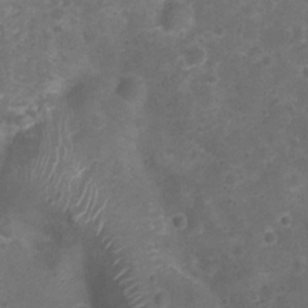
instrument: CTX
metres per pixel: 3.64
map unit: Nhu
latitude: 2.3845
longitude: -15.8017
